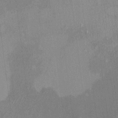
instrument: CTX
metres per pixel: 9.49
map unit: HNhu
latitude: -0.9164
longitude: -7.3482
